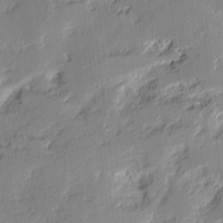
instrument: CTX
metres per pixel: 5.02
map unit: lAvf
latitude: 7.6316
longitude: 166.0094
